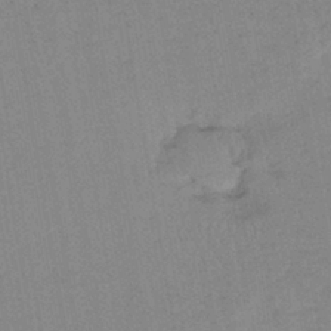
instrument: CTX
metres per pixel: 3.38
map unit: lHb
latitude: -40.1417
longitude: 67.9367
